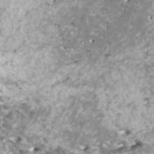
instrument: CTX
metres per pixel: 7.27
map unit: HNhu
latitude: 2.4979
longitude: 6.4251
